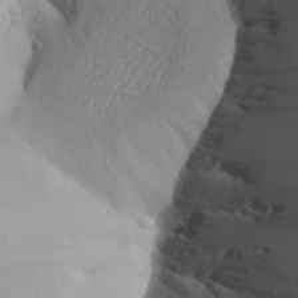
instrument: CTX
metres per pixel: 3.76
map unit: Aa
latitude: 25.2348
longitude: -149.1214
